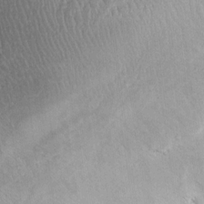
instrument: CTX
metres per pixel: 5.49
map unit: Htu
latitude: -2.0661
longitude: 150.6140
